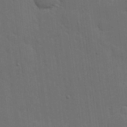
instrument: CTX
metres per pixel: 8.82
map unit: lHvf
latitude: 19.0836
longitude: -113.5938
